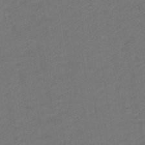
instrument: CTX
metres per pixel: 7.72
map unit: HNb
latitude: -43.5966
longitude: 51.6155
